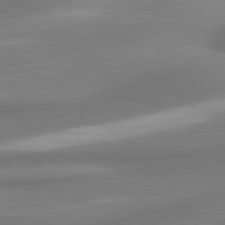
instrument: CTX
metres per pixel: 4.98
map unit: lApd
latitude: 80.1389
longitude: 178.5007
